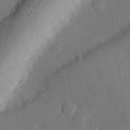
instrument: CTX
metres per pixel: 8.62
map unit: eHh
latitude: 27.7639
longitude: -80.6113
